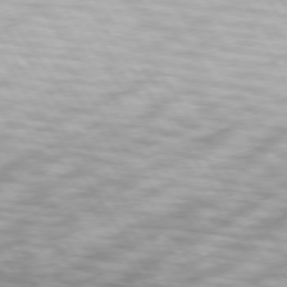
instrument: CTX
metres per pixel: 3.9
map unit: lApd
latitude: 74.3467
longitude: -52.2712
